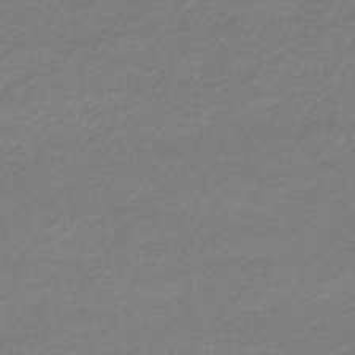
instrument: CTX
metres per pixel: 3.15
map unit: eHb
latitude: -33.0676
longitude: 70.2929
